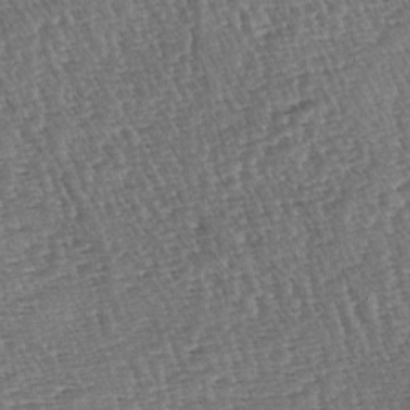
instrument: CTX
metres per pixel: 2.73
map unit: lAa
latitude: -3.7099
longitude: -122.7435
